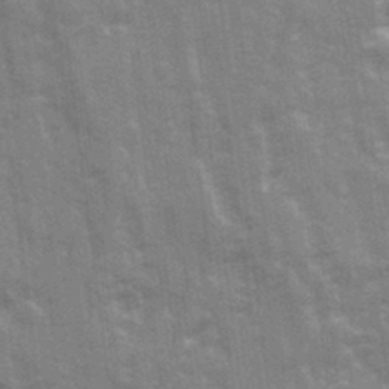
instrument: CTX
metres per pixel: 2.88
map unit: Ave
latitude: 21.1781
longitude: -133.7450
